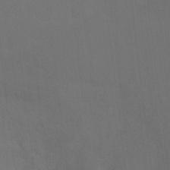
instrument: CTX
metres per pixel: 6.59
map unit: Ht
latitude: 1.9906
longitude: -33.7261
